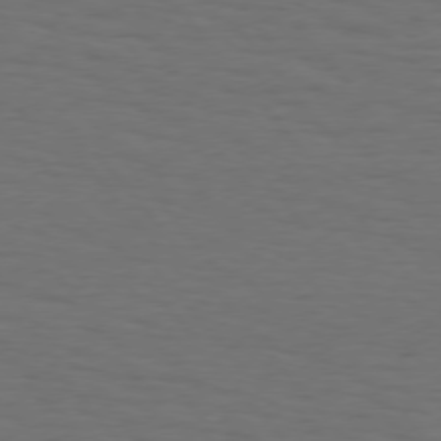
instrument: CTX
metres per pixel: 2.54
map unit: Hpe
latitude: 75.7261
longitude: -131.6316
